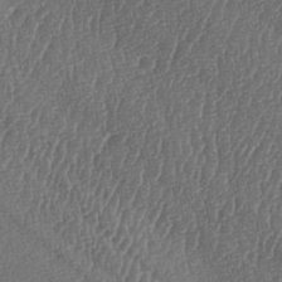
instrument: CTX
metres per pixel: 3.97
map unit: lAa
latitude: -7.0675
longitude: -130.1578
